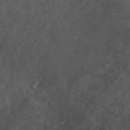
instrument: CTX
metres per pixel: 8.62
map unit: ANa
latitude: 41.4426
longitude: 53.4265
